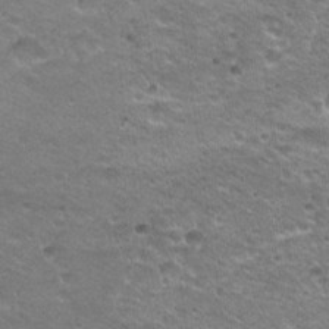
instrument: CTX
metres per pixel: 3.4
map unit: Hto
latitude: 21.1403
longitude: -33.0458
